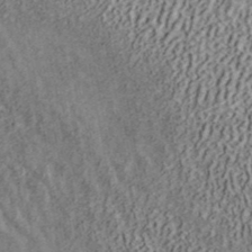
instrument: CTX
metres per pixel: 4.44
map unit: ANa
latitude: 39.9906
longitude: 17.5777
